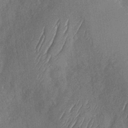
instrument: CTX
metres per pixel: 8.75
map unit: Nhu
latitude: -29.4077
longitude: -58.6680
